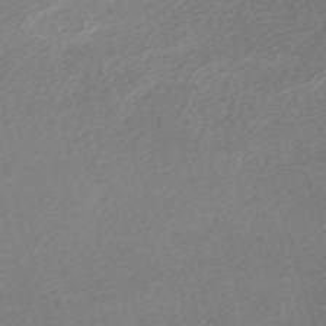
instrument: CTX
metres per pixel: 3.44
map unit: eHh
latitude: -61.4265
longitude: 53.6910
